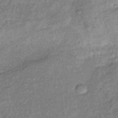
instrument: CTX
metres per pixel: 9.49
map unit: eHb
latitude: -39.4266
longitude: 80.5952
